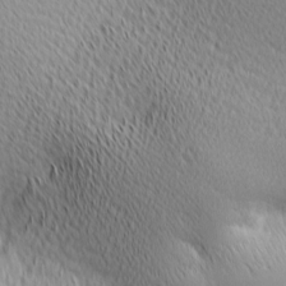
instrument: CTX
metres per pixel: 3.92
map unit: lAa
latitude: 1.5371
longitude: -115.6127
